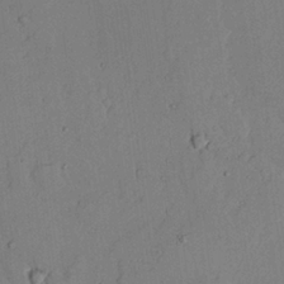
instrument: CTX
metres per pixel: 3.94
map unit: lAvf
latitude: 23.7827
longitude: -109.9150
